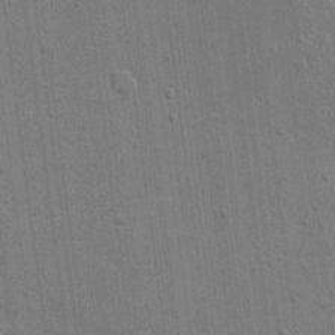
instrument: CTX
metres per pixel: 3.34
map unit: eHh
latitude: 15.4805
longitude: -69.0837
